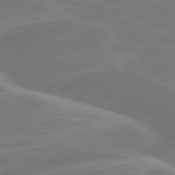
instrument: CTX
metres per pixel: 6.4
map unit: lApd
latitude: 81.0458
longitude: 128.4440
